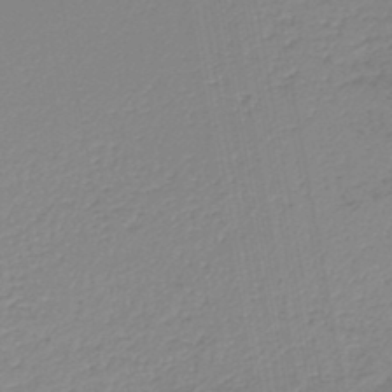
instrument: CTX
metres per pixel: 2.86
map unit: lHb
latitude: -44.8030
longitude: 74.1417
